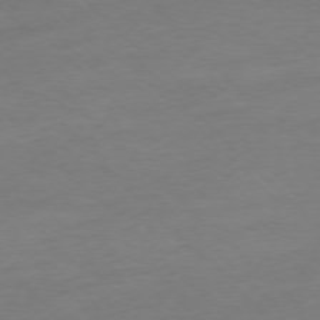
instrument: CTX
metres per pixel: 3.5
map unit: Ap
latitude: -77.2376
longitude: -62.8191
